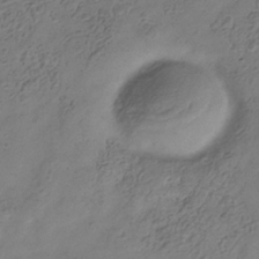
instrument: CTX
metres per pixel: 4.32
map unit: Hve
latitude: -34.8408
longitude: 88.5007
